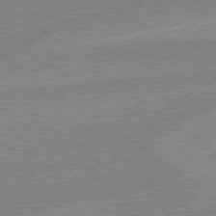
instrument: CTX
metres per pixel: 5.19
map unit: lApd
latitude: 78.9514
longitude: -144.9702
